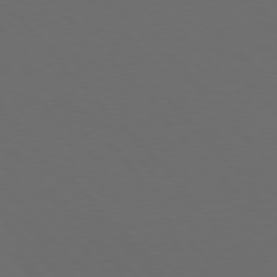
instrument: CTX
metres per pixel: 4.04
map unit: Hpe
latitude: 76.9324
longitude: -168.6680
